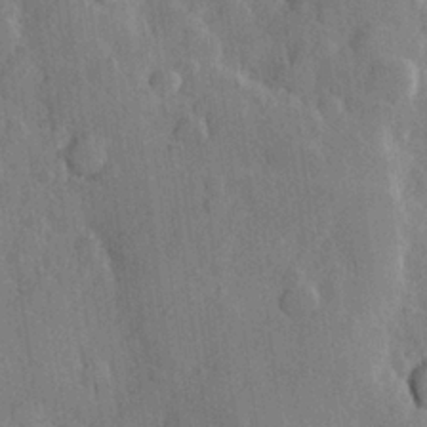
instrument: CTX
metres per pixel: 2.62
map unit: Hve
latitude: 24.1388
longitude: 149.2754
